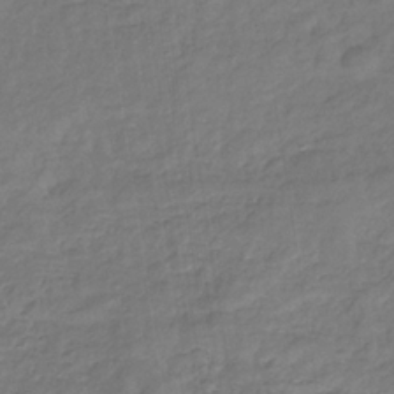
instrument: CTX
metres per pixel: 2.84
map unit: eHb
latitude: -32.6897
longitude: 73.2376
